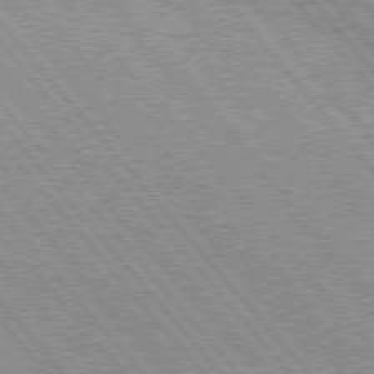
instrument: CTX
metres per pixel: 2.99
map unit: Hpe
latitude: 75.6316
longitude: -150.6112
